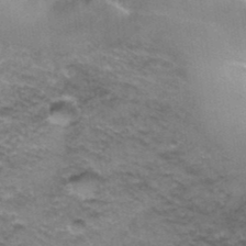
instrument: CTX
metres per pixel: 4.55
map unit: Hto
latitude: 37.9717
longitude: -42.0444
